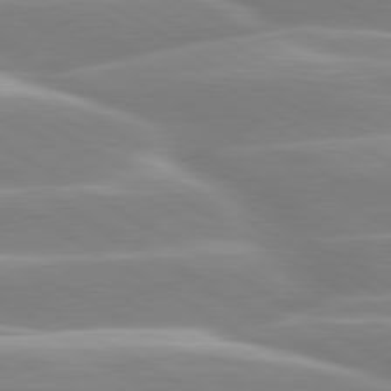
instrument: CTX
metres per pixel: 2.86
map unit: lApd
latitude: 80.2900
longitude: -128.4790
